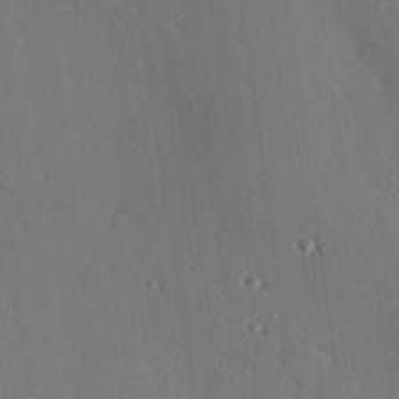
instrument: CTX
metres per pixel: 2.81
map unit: Hve
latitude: 25.5371
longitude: -92.0444
